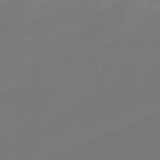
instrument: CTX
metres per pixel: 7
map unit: lHb
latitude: -49.7856
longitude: 79.7666
